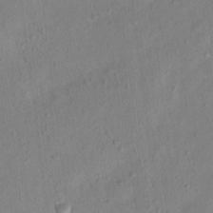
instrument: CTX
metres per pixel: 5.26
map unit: Nhu
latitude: 13.6127
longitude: -36.9514
